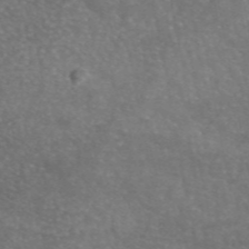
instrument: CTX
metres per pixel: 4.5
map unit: eAb
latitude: 45.9528
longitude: 120.1228
